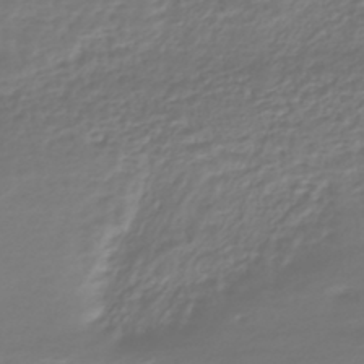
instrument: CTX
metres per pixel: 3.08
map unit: HNhu
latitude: -44.6896
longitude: 98.8786
